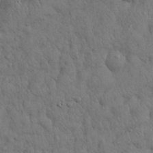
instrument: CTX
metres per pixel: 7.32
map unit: Nhu
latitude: 28.7813
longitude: -69.6127
